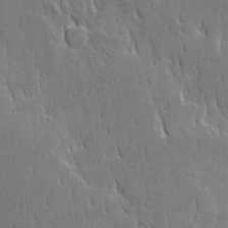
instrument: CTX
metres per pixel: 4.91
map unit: Ave
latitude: 22.5924
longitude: -135.4048
